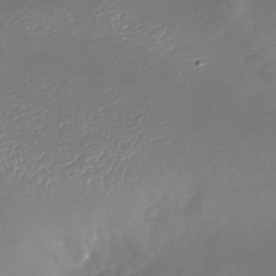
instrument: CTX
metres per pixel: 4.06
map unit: Nhu
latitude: -26.8785
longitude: -57.4237
